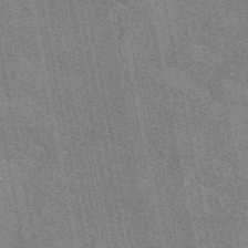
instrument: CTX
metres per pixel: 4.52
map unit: eAb
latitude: 50.7813
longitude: 107.5966
